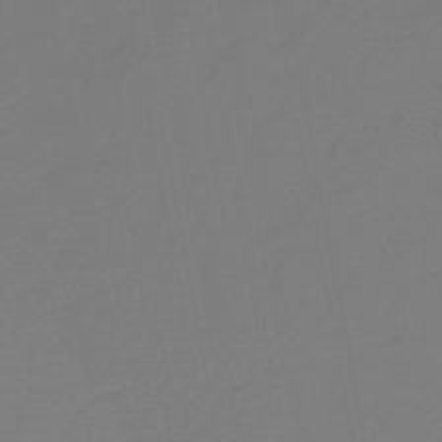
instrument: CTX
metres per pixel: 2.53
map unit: HNb
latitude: -48.5763
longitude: 59.5588
